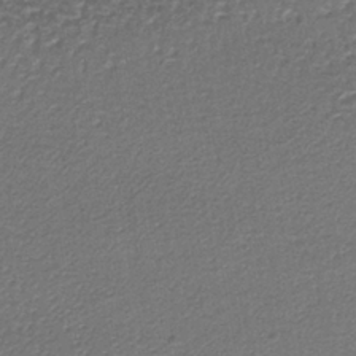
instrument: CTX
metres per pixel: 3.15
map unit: lHb
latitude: -36.0661
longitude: 59.6154
